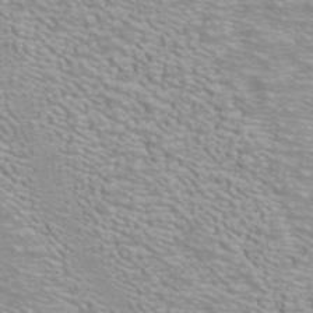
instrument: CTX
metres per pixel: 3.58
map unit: ANa
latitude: 39.9150
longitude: 23.4077
